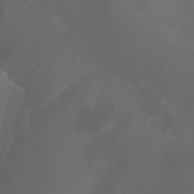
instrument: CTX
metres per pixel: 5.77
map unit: Aa
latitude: -6.6329
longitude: -72.2901
